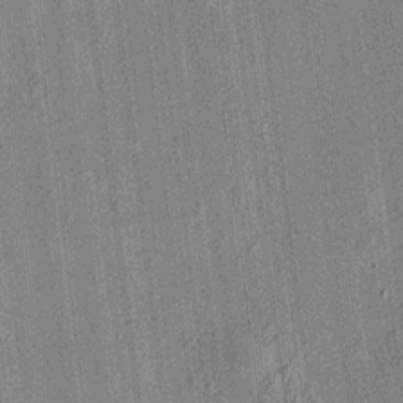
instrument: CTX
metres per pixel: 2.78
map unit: HNhu
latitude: 7.5938
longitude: 13.9367
